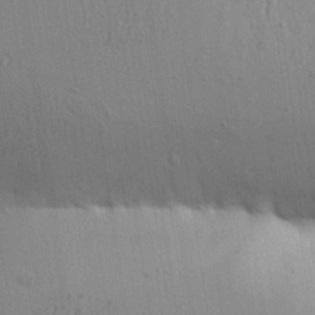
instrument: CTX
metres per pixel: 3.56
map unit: Aa
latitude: 27.4049
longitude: -130.3468
